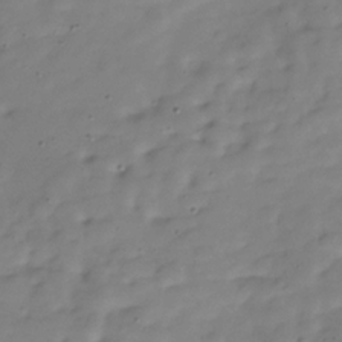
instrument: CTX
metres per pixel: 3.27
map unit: Hve
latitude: -29.9745
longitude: 91.5966
